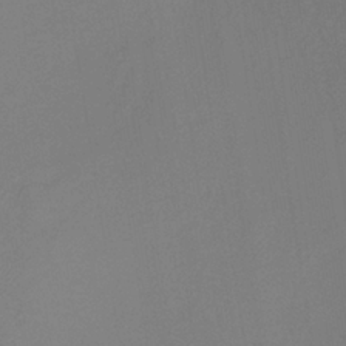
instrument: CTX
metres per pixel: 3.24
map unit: lHb
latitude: -35.2187
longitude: 67.4454
